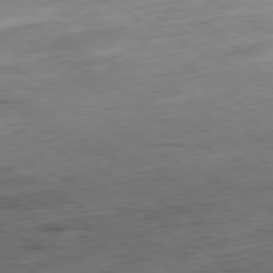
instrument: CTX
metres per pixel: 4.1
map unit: Hpe
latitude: -80.5385
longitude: 21.7099
